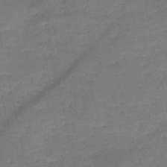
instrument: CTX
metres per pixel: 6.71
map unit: HNb
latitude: -50.3117
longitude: -41.3103
